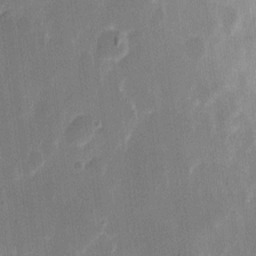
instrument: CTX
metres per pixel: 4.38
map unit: eHh
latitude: 9.5749
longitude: -68.3278
